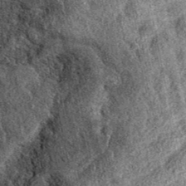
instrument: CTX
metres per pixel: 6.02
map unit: eAb
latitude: 39.1403
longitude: 109.6911
